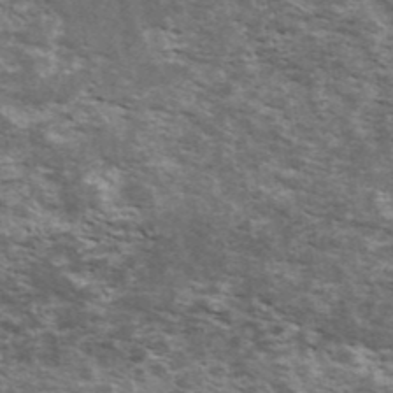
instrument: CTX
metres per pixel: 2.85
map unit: Ave
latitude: 40.8569
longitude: -109.7638
